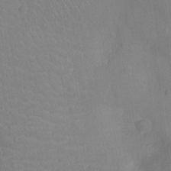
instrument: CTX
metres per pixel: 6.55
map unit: Nhu
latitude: -11.6344
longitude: -22.1200
